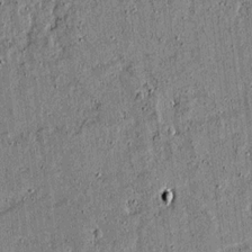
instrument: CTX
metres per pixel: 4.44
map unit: lAvf
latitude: 15.4049
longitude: -125.0647
